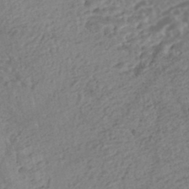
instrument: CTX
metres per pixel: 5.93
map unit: Nhe
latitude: -46.9541
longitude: -173.1781
